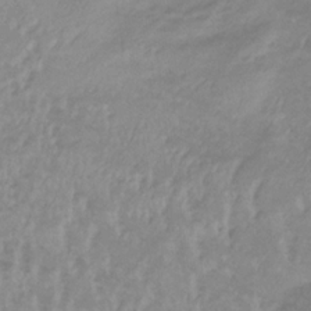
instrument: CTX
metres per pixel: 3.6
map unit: lHb
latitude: -33.4833
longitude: 69.9367
